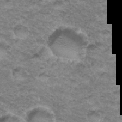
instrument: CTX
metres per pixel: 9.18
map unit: Hto
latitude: 35.0647
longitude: -47.4994
